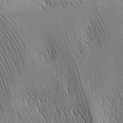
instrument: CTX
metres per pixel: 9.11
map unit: Nhu
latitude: -5.1431
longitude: -151.7827
